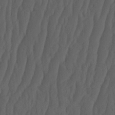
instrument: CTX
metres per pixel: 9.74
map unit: HNhu
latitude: -1.8801
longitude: 13.7856
